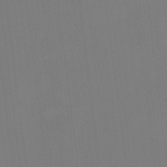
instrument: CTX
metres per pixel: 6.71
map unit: HNhu
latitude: 6.5735
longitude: 5.1431
